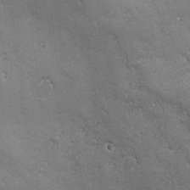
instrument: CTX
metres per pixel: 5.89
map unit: Ave
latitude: -7.8233
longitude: -121.4994
